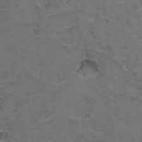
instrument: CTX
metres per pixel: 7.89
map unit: Nhu
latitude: 18.6112
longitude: -32.3278
